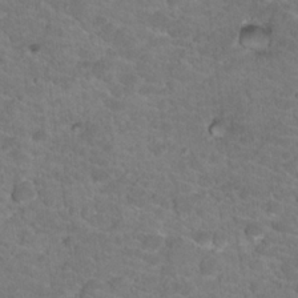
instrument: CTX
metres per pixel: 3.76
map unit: Hto
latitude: 18.3278
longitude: -34.6490
